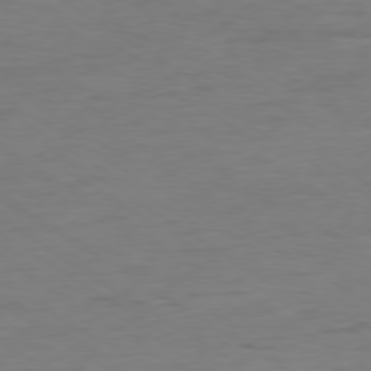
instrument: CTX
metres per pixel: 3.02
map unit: Ap
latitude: -80.4062
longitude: -79.1781
